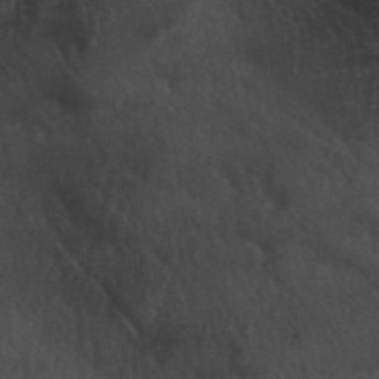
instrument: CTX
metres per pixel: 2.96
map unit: ANa
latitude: 42.1389
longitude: 54.4818
